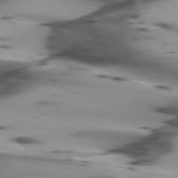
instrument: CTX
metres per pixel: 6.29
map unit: lApd
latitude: 75.2159
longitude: -63.8962
